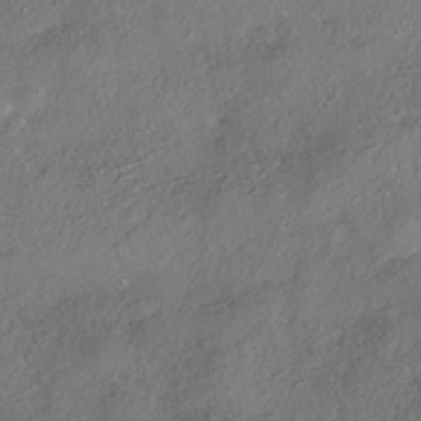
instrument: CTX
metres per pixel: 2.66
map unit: HNhu
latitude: -41.5021
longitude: 107.4455
